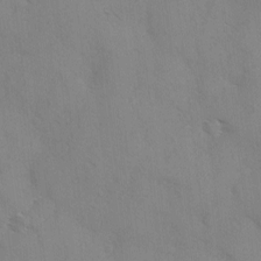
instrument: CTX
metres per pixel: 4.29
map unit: Ave
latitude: 0.0444
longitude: -111.7828
